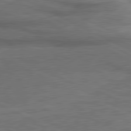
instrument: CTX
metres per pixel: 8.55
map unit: lApd
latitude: 81.0836
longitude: 141.0675
